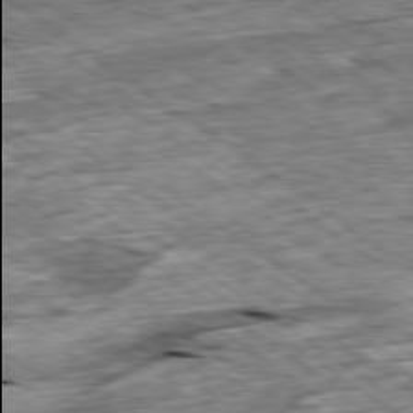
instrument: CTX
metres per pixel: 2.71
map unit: Ap
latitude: -79.5399
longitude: -85.9906
